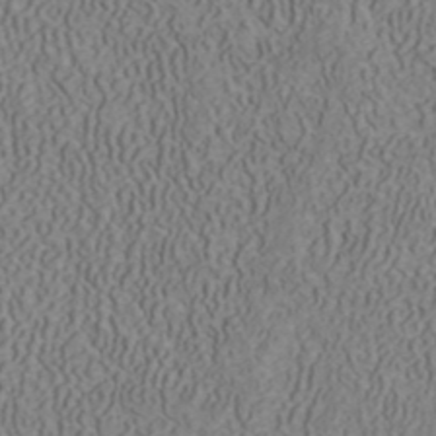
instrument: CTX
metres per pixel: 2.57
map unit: ANa
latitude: 41.4993
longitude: 32.8597
